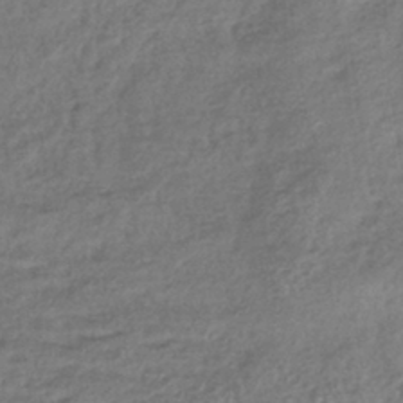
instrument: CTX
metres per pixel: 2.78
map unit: lHb
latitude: -40.5007
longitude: 73.7855
